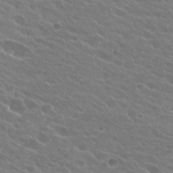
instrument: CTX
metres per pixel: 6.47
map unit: Hto
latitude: 24.8191
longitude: -37.9150
